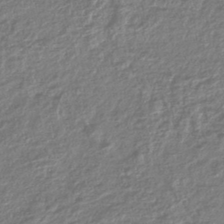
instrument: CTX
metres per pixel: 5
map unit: lHb
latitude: -43.5966
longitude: 69.0108
